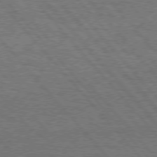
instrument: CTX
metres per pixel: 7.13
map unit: Hpe
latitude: 75.7072
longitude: -157.8772
